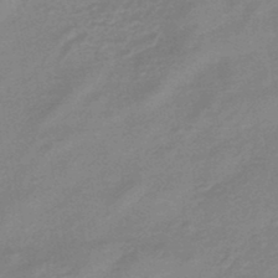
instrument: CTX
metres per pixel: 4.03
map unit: eHb
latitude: -45.3888
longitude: 82.0661
